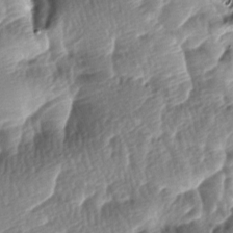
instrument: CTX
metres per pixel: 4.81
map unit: lAa
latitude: -8.2550
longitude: -127.2726
